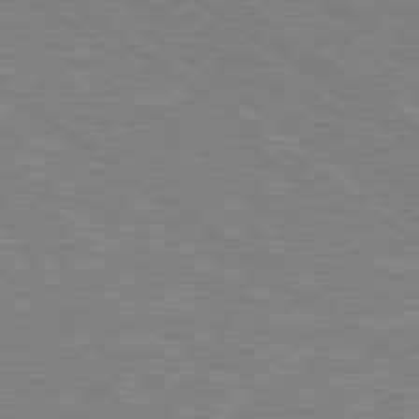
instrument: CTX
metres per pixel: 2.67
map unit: Hpe
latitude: 78.8191
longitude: -164.6490
